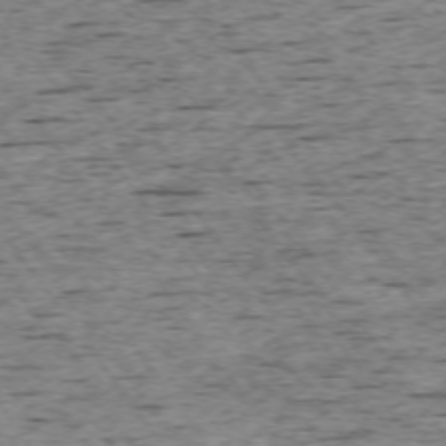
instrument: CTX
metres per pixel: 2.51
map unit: Ap
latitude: -74.4251
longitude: -87.6505
